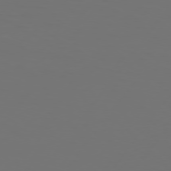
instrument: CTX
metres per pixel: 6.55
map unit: Hpe
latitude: 75.1403
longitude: -129.9906
